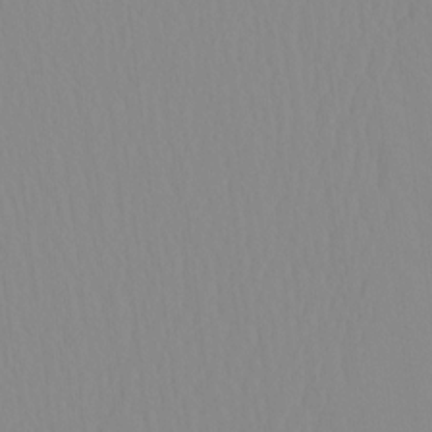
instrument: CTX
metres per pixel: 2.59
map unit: HNhu
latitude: -4.8219
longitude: 14.6708
